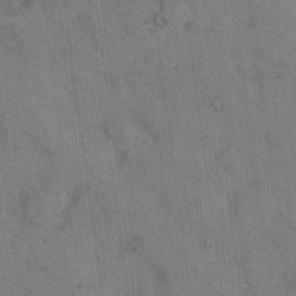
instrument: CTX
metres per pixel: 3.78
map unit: eHh
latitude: 15.4238
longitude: -63.2159
